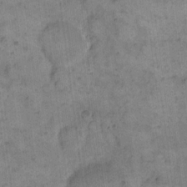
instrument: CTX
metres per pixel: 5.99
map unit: eHh
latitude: 14.6680
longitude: -66.6868
